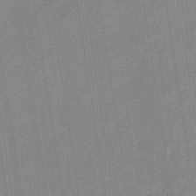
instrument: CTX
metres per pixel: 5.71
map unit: eHb
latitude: -36.0472
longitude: 74.2362
